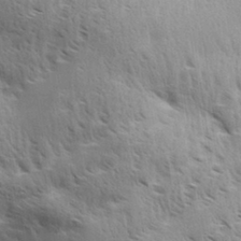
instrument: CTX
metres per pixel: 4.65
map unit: Aa
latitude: 32.9703
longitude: -140.4034
